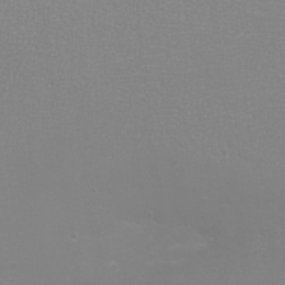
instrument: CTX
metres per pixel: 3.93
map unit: eHh
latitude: -6.7274
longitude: -79.2348
